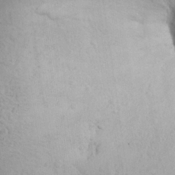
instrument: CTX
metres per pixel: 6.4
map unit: Aa
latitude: 24.4223
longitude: -148.1767
